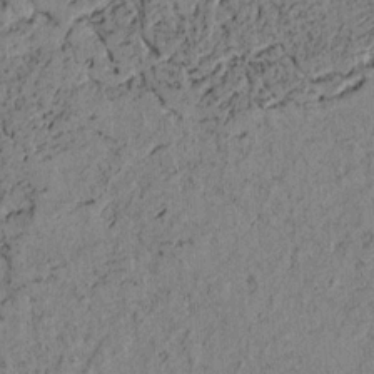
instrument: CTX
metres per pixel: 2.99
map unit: lAvf
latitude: 3.9717
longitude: 157.9556
